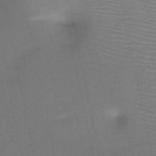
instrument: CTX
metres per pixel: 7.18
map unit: HNb
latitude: -46.4629
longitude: -41.7449
